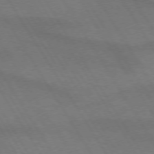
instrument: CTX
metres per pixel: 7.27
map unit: lApd
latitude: 72.6680
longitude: -57.5560
